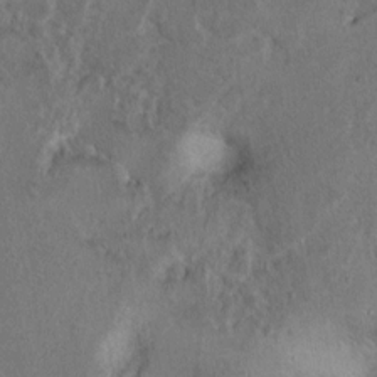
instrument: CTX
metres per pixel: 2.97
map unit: Ht
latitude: 10.2145
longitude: -32.1011
